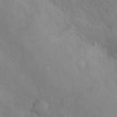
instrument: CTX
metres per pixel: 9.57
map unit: Nhu
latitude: 11.1025
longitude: -26.4412
